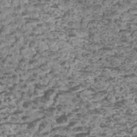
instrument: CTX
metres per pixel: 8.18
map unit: Htu
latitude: 2.7813
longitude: -20.9514
